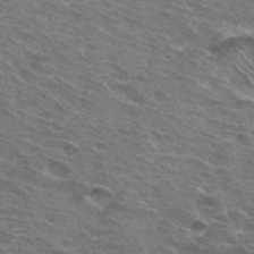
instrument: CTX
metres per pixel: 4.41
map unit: Hto
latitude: 31.8395
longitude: -44.6679
